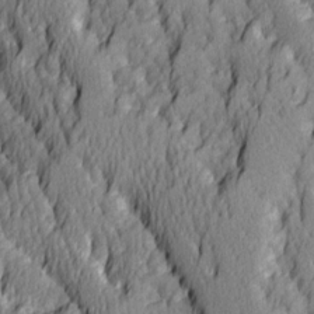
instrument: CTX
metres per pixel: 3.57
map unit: Ave
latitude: 14.4790
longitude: -131.7450
